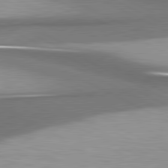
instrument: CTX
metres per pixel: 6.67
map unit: lApd
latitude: 80.8569
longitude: 175.5399
